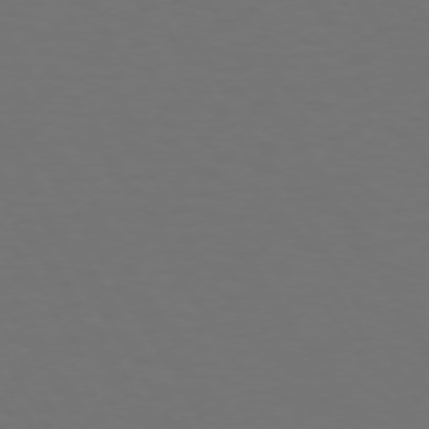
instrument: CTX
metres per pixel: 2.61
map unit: Hpe
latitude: 72.0822
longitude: -126.8380
